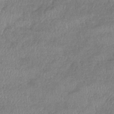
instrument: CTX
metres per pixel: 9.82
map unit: eHb
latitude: -41.1242
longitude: 80.4440
